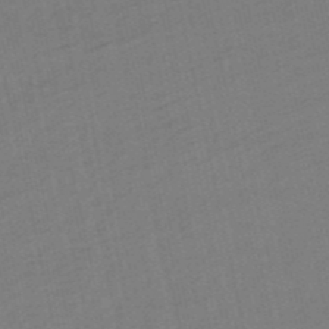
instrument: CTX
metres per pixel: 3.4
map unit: eHb
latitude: -49.8234
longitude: 73.1809
